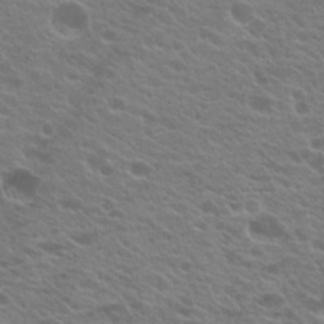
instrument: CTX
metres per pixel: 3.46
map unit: Hto
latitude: 23.4237
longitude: -35.6127
